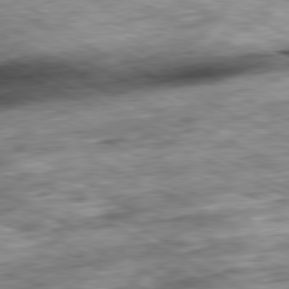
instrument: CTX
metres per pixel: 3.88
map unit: Ap
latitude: -81.1053
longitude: -88.2145
